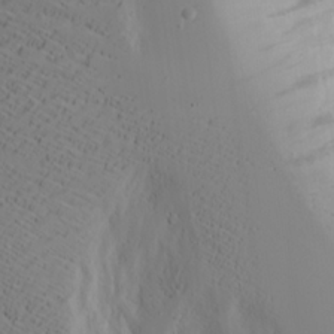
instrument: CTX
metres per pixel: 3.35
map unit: Aa
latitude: 18.4223
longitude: -125.1214
